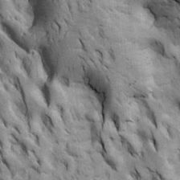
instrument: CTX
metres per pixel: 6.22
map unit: Htu
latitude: -3.4265
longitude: 149.8612
